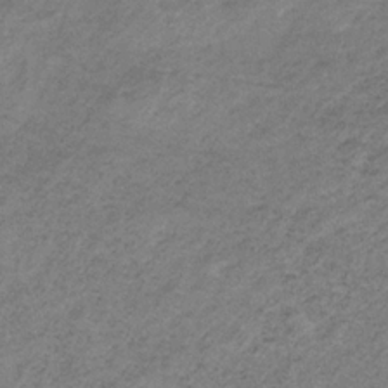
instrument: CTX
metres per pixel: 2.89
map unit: HNb
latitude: -32.9731
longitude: 59.9178
